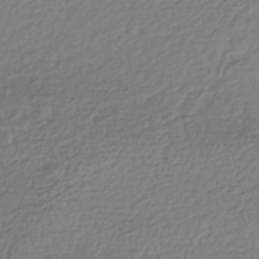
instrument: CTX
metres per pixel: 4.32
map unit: HNhu
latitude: -43.4265
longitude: 97.9745
